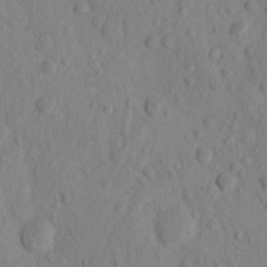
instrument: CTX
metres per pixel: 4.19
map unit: eHh
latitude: -1.0298
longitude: 18.1039
